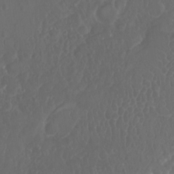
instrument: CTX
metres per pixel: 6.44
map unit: Ht
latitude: -12.0850
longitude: -43.4615
